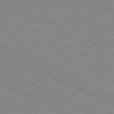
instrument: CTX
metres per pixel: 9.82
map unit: lApd
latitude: 81.4615
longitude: -172.3467
